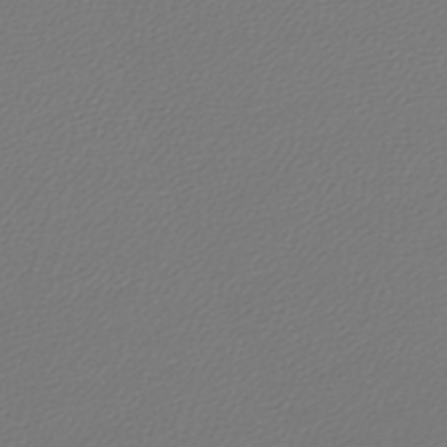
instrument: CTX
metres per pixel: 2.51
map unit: lHb
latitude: -46.0850
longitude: 71.3321
